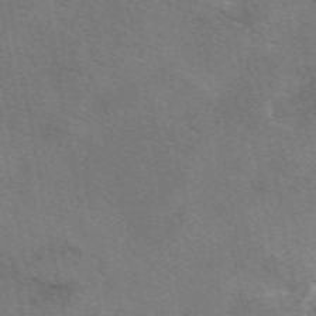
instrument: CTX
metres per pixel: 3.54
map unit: eAb
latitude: 50.4979
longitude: 110.5384
